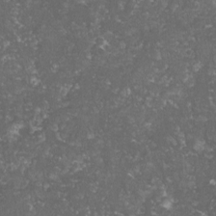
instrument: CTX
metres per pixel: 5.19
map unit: lHvf
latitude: -15.0865
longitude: -99.5560
